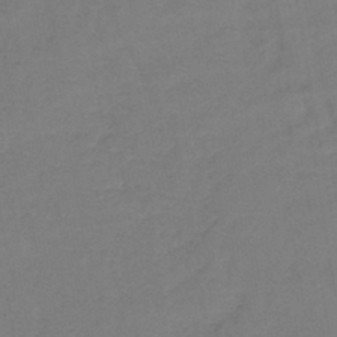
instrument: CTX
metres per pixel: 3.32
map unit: lHb
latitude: -42.2172
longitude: 76.3117
